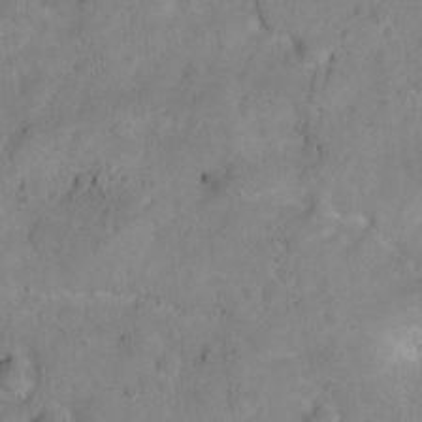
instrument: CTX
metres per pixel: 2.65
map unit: Hto
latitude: 3.0647
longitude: -35.6316
